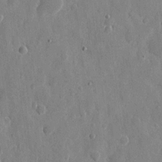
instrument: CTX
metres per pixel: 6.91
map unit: eHh
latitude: 9.8772
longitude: -67.4804
